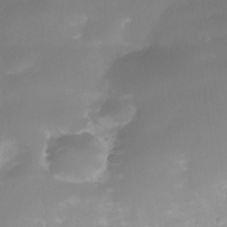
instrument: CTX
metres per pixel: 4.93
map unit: Nhe
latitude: -35.2376
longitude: -145.4237
